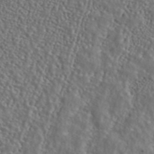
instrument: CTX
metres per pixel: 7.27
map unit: ANa
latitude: 43.0459
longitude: 23.6722
